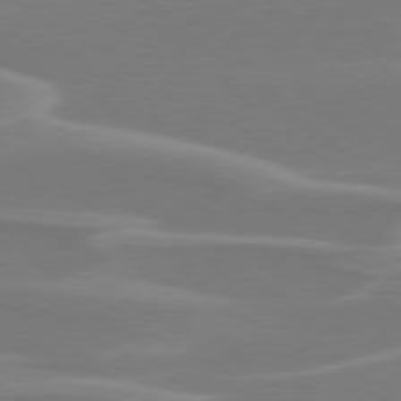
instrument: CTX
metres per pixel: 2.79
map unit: Hpe
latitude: 78.2145
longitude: -126.2145
